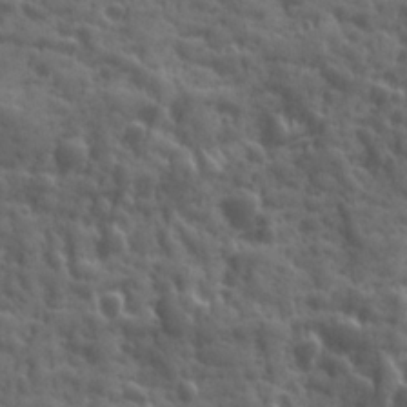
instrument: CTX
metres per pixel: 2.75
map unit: Ave
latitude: 19.0458
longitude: -132.3089
